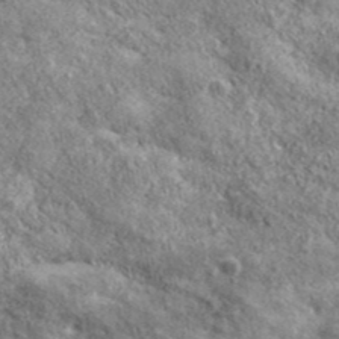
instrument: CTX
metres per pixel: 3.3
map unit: eHh
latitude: 42.8947
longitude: -89.1026
